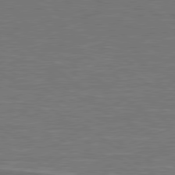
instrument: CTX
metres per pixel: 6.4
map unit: lApd
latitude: 79.1970
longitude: -91.5560
